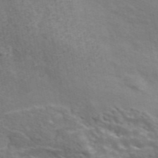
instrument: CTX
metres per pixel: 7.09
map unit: ANa
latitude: 45.8395
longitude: 38.7652
